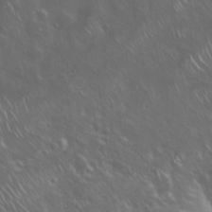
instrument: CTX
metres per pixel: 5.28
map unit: Hto
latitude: 19.6505
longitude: -54.4412
